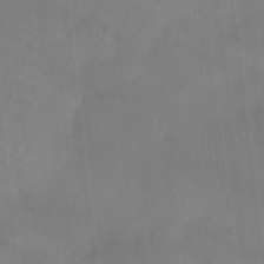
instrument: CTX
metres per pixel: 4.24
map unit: Htu
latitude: -14.5952
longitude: -46.2901
